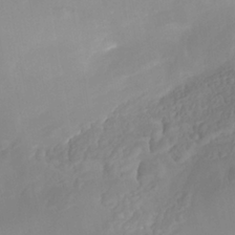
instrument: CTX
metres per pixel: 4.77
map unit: Nhe
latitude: -40.7085
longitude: -110.1578
